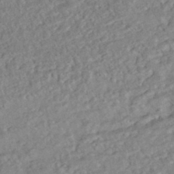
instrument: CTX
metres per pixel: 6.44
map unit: HNhu
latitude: -44.7463
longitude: 100.1605
